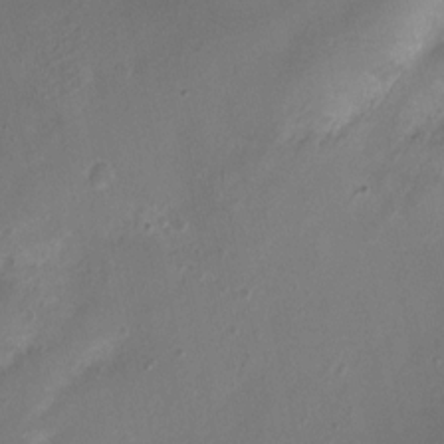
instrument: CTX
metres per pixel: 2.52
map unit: Nhu
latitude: 4.8191
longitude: -16.5168
